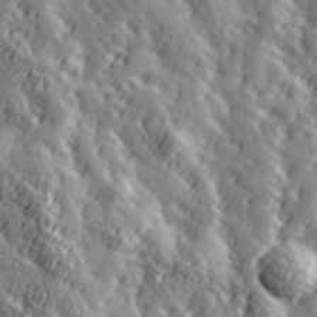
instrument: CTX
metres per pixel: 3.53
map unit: Hve
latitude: 32.4223
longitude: 149.8990
